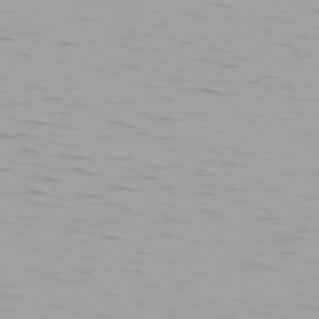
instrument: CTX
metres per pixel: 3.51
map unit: Hpe
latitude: 75.5749
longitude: -124.9324
